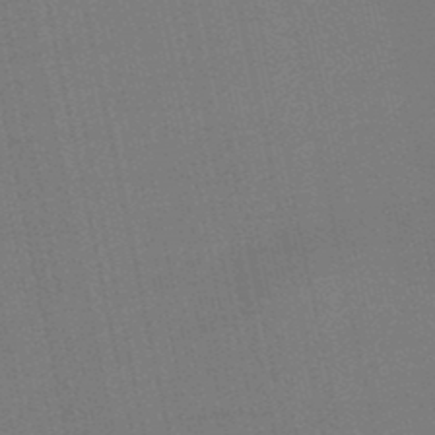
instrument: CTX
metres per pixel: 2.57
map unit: eHb
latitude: -50.0283
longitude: 72.7274
